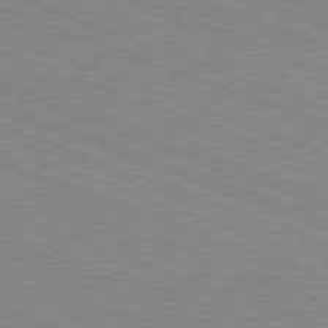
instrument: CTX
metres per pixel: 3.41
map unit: Ap
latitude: -81.2565
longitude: -73.7828
